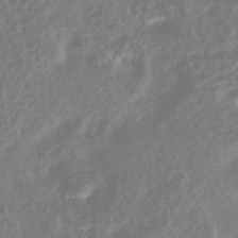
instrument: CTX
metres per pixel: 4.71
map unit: Nhe
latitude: -46.6140
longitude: 152.1039
